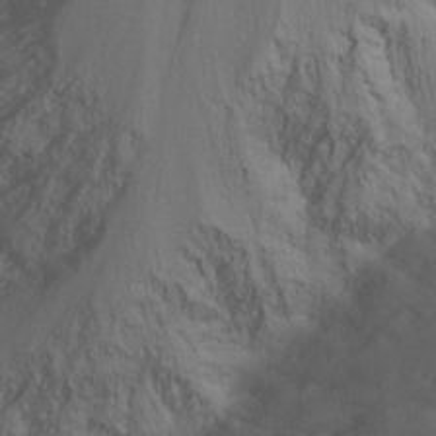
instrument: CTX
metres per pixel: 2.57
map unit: Nhu
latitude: -12.5196
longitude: -66.0633
